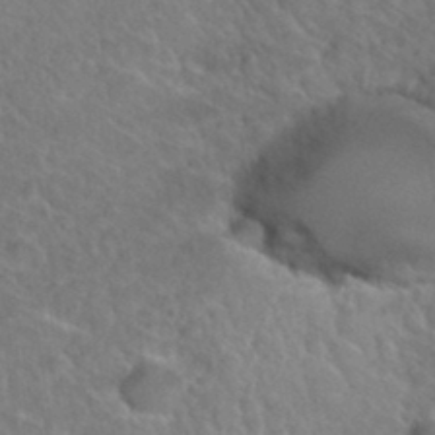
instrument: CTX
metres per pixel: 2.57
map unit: Hto
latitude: 36.2523
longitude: -47.6316
